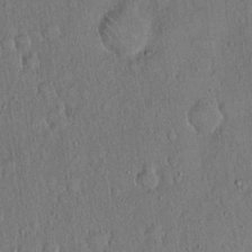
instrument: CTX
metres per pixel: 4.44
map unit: Hto
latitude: 15.1026
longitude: -57.6882
